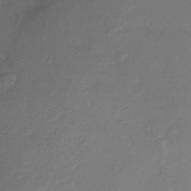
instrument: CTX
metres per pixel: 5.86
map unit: Ht
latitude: -10.3495
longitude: -35.7827
